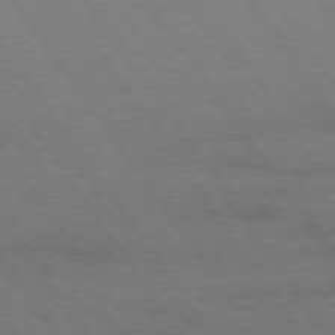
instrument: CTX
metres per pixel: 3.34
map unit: Hpe
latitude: 74.9136
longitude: -140.4223
